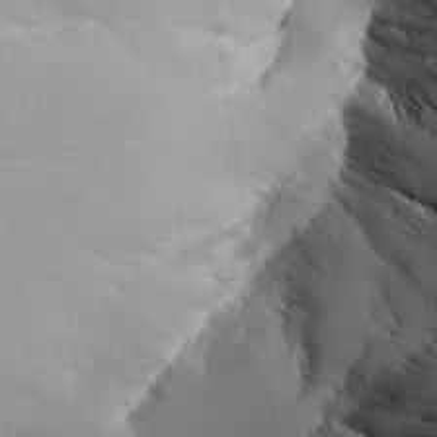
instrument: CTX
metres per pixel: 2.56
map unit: Aa
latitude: 25.1592
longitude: -129.1214
